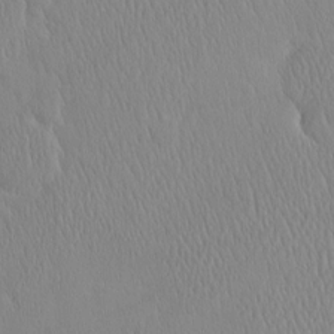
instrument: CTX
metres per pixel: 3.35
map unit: eHh
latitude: -4.5762
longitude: 15.1620
